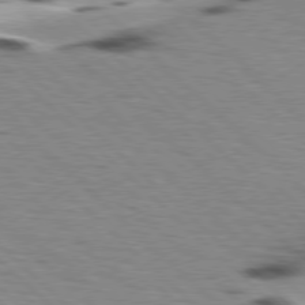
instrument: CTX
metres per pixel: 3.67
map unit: lApd
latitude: 77.3103
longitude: -49.3482
